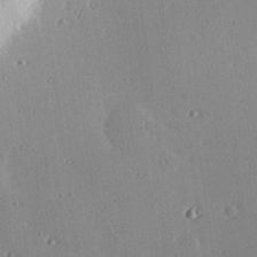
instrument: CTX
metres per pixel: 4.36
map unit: eHh
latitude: 23.7450
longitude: -90.1767
